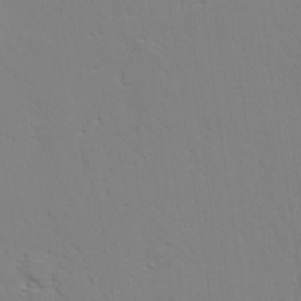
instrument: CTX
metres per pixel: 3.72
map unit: lAvf
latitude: 28.1389
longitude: -109.6693
